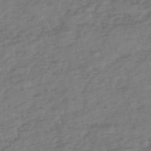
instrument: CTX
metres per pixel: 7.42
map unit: eHh
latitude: -51.3510
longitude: -25.0458
